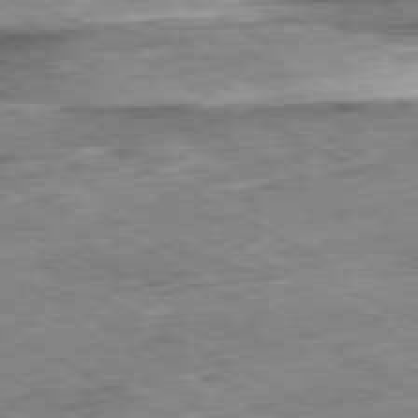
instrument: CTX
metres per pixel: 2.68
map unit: Ap
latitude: -80.7841
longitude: -81.1592
